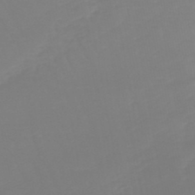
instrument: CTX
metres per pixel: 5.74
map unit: lHb
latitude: -45.8233
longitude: 72.2361
